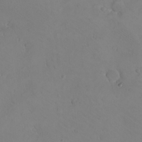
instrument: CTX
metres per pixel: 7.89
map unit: eHh
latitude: -8.5952
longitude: -69.4426
